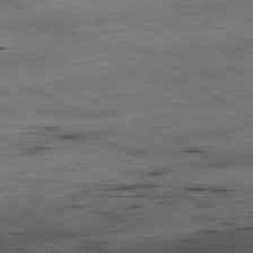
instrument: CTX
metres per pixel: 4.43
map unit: Ap
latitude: -80.9353
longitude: -91.9150
